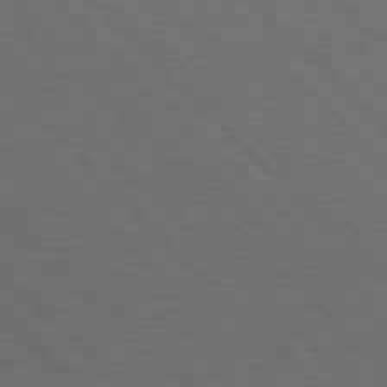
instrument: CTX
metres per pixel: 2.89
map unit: Hpe
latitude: 77.5749
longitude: -126.8380
